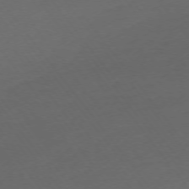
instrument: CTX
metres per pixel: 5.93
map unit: Ap
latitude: -74.6519
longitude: -72.2145
